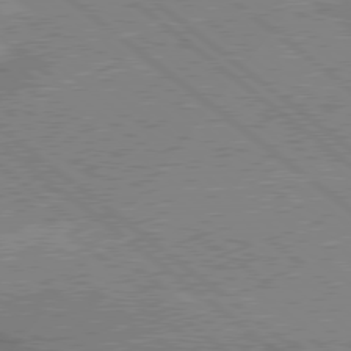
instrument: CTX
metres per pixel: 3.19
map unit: Hpe
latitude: 78.3279
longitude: -160.7057
